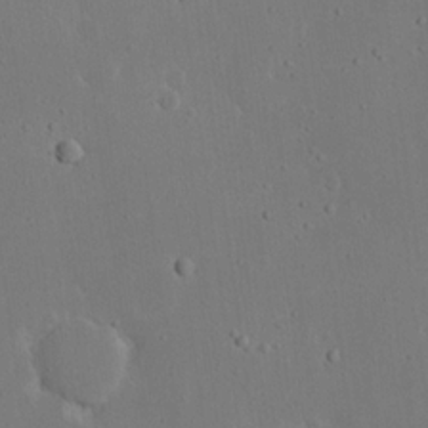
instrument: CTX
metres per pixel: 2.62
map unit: Nhu
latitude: 18.9702
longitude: -73.9339
